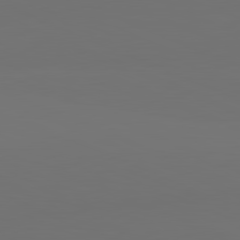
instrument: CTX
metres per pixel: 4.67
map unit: lApd
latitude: 81.6883
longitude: 147.0675
